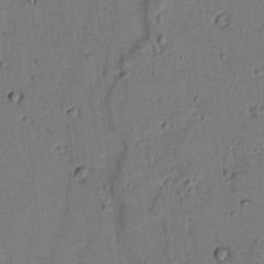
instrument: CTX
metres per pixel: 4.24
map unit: lAvf
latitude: 5.7261
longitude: 168.3495
